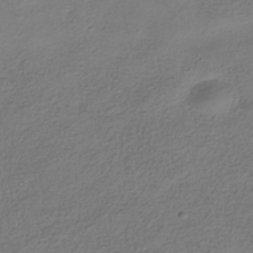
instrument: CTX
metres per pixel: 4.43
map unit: HNhu
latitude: -39.8611
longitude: 102.7841
